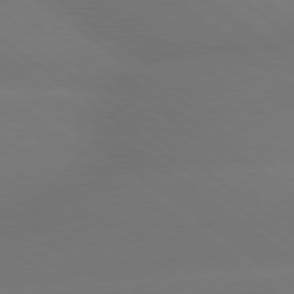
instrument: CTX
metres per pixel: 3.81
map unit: lApd
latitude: 79.2159
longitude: -150.7057
